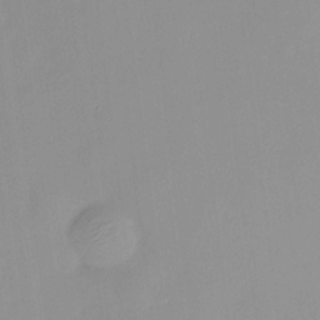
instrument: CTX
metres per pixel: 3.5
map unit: HNhu
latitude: 11.5938
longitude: 9.5399
